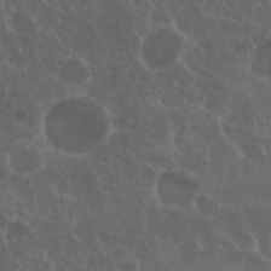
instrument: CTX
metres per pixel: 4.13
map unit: Nhu
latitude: 29.6127
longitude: -55.0080
